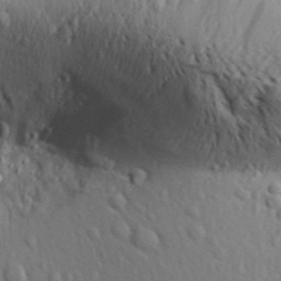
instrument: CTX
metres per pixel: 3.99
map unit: Aa
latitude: 30.3279
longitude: -138.8947
